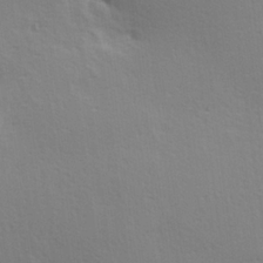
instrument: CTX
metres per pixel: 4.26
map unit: Hve
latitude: 18.9513
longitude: 149.4644
